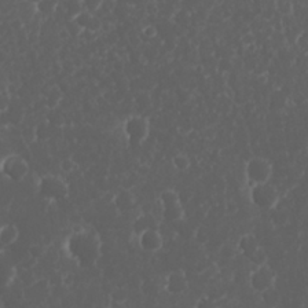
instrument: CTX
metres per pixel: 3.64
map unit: Nhu
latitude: 23.8394
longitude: -59.5371
